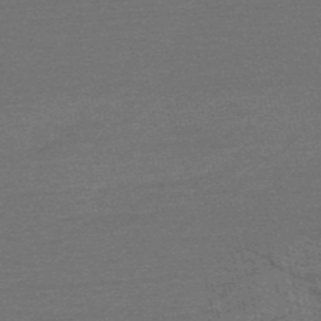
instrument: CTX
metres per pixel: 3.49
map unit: HNb
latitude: -53.5021
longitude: -43.2726
